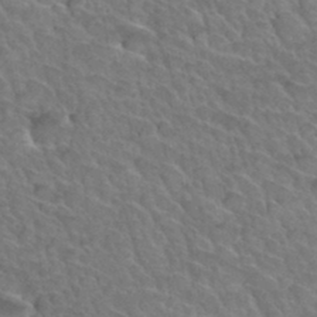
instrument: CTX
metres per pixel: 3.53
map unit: Hto
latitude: 34.2900
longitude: -47.1781
